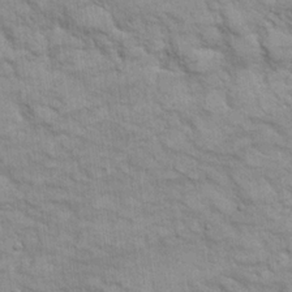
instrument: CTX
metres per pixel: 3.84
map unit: eHh
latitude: 19.2726
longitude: -62.0633
